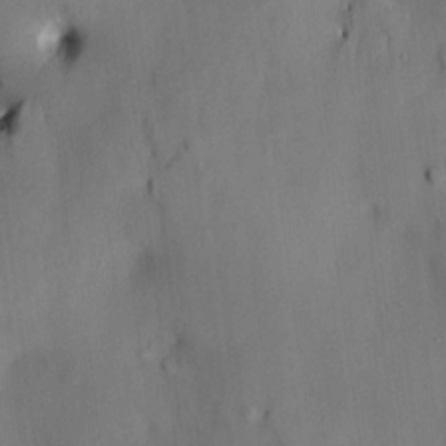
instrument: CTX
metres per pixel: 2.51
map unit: HNhu
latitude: 14.4601
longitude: 11.2187
